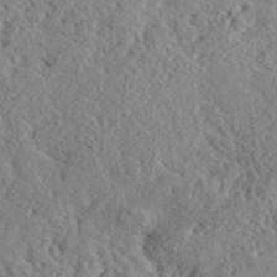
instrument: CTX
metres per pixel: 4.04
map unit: lHvf
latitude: 40.4601
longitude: -88.5735
